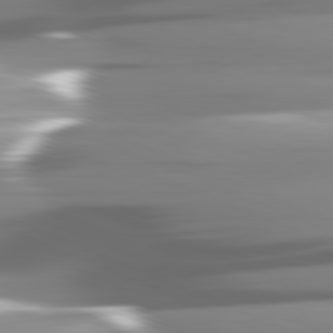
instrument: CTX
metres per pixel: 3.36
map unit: lApd
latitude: 82.1199
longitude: -146.6491
